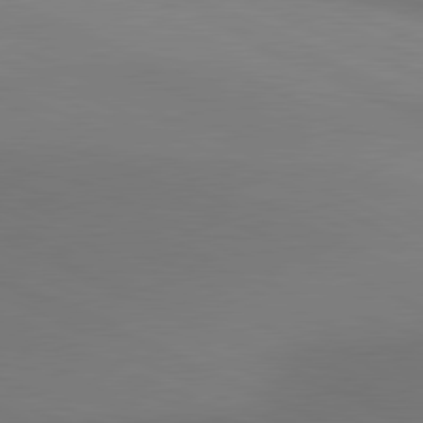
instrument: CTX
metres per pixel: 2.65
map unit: lApd
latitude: 81.1403
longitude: 144.6896
